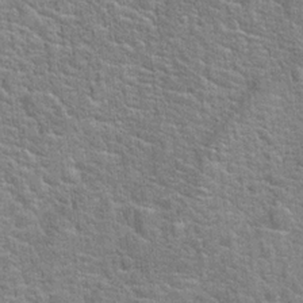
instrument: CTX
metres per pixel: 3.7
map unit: Hto
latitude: 20.1011
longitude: -44.0822
